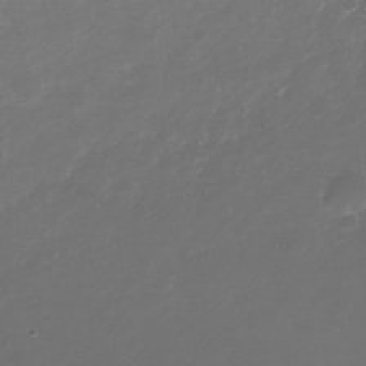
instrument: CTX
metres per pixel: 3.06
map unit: Nhe
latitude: -35.5399
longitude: -87.4804
